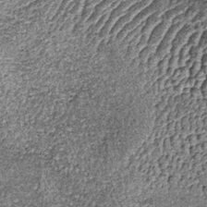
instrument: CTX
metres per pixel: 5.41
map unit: lHb
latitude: -37.7666
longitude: 67.1432
